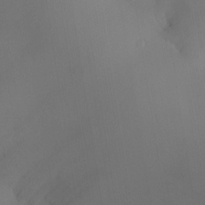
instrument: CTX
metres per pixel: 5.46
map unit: HNhu
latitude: 8.0444
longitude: 8.5007
